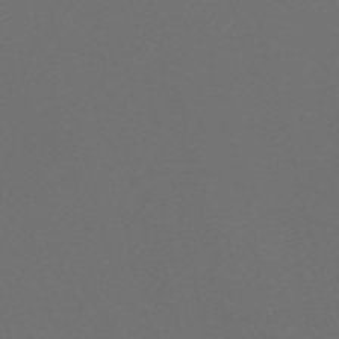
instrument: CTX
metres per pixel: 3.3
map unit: Nve
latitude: -57.5210
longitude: 52.5762
